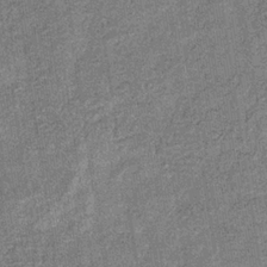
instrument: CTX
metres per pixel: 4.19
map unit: eHb
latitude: -31.9556
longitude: 73.0108
